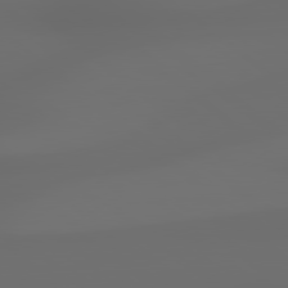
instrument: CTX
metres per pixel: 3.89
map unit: Hpe
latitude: 78.9325
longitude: -135.3103
